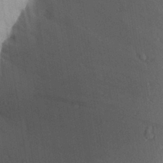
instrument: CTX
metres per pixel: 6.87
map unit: Aa
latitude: 27.4615
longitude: -148.0255
